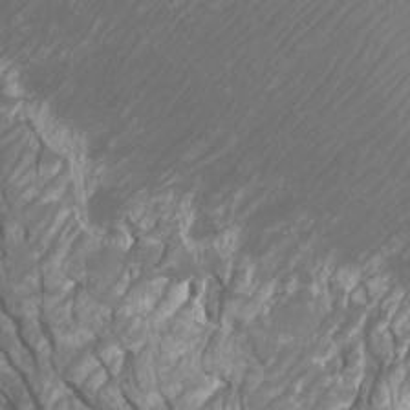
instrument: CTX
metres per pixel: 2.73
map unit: Htu
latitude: -10.9731
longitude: -72.6679
